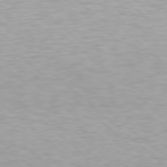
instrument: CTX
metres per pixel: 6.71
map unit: Hpe
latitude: 78.2712
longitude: -170.7624
